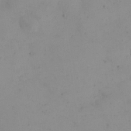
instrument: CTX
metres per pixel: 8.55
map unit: eHh
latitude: 24.3278
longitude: -64.8380
